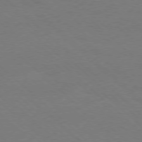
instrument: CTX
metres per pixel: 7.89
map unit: Ap
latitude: -78.4629
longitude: -86.7246
